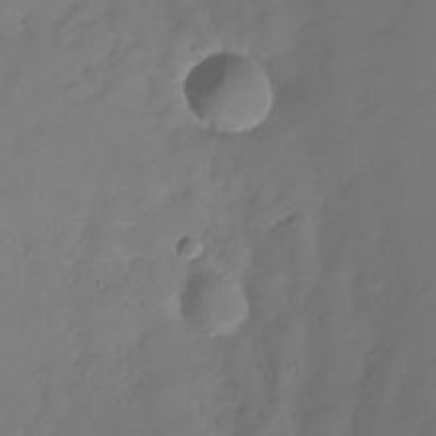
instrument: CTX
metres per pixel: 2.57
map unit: Nhu
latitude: -28.6141
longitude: -79.4994
